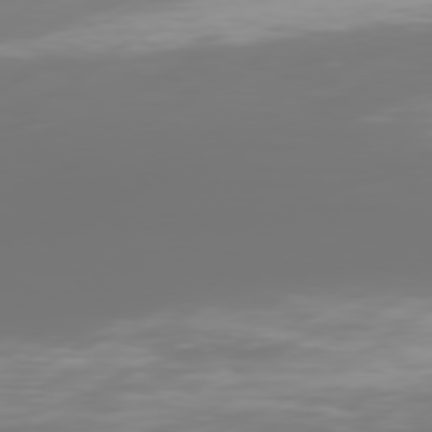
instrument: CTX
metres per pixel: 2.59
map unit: Hpe
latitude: 75.8205
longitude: -142.2334
